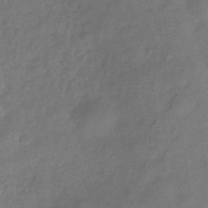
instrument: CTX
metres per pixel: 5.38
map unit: Hve
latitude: -32.7841
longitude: 92.4818
